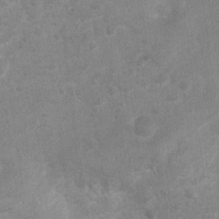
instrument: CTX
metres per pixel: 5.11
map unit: Ht
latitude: 2.8569
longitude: -27.0270
